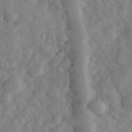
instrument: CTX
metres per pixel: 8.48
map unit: eHh
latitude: 33.9717
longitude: -69.5749
